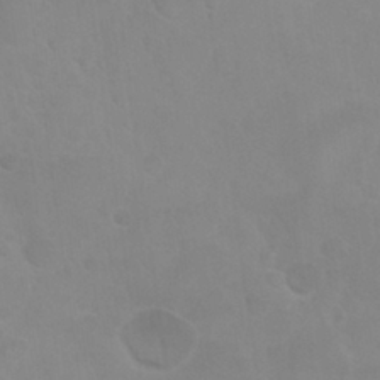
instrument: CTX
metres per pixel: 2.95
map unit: Nhu
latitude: 27.5182
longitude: -54.3089
